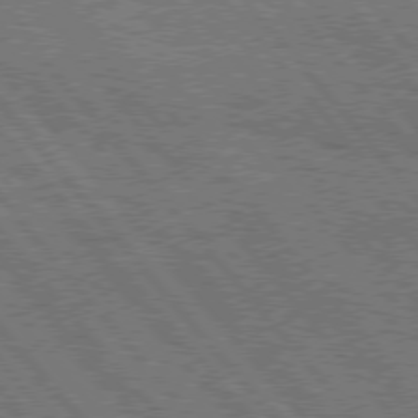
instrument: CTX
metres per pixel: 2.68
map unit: Hpe
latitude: 76.2522
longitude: -150.0255
